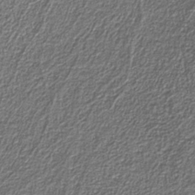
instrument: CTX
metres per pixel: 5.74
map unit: eAb
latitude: -39.7478
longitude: 51.3699
